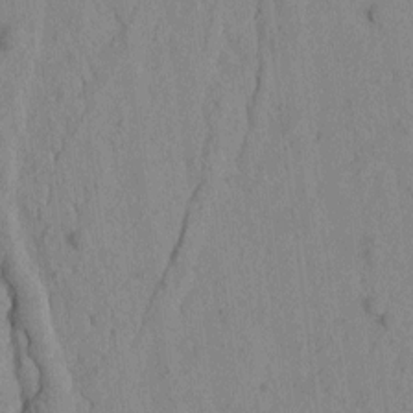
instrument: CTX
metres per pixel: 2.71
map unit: Htu
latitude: -2.4440
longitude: 172.6329
